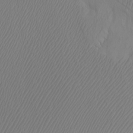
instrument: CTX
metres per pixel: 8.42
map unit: Htu
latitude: -7.4643
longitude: -65.8016
